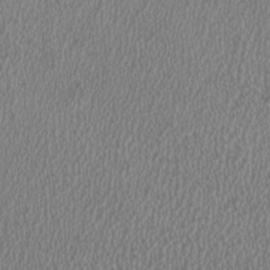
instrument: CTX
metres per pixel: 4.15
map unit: HNhu
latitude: 0.0633
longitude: -0.1389
